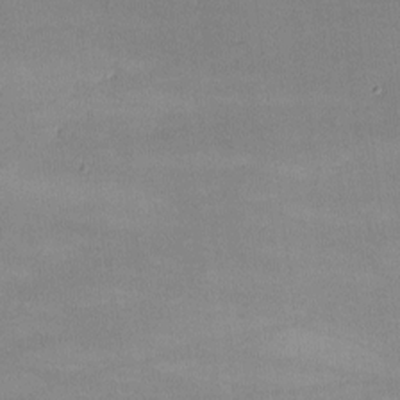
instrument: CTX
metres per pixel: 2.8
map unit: lHvf
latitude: -9.8611
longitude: -101.1214
